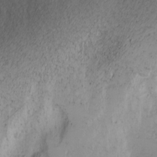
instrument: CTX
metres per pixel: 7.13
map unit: Nhu
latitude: -3.8800
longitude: -87.6505
